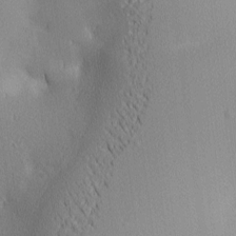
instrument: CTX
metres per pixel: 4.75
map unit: lAa
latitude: 3.2915
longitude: -116.7435
